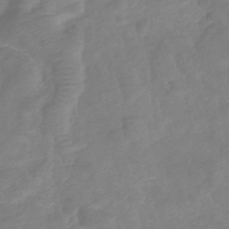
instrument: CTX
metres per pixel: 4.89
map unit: eHb
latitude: -37.8233
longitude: 76.5574
